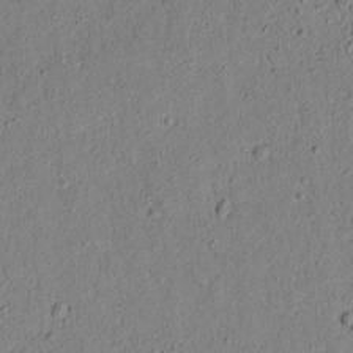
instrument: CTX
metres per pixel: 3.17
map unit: lAvf
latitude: 4.9325
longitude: 167.8233
